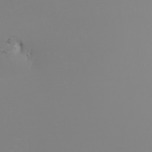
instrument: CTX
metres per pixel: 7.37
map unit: Nhu
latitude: -6.9919
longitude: -95.9717
